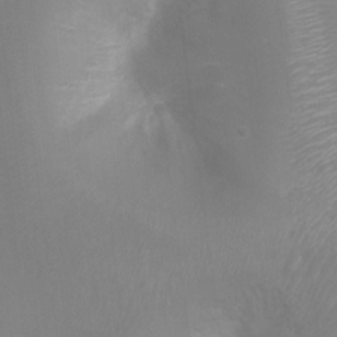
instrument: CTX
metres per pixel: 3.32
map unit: Ht
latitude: -3.5021
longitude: -28.6679
